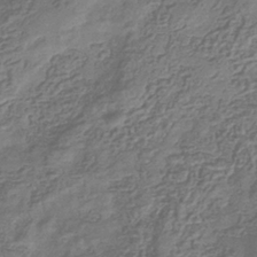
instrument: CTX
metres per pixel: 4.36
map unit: eHb
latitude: -35.1998
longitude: 80.1228
